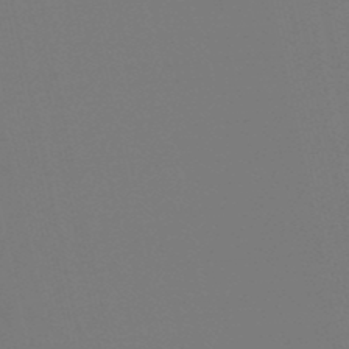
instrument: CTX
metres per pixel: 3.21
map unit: lHb
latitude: -49.9178
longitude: 70.3306
